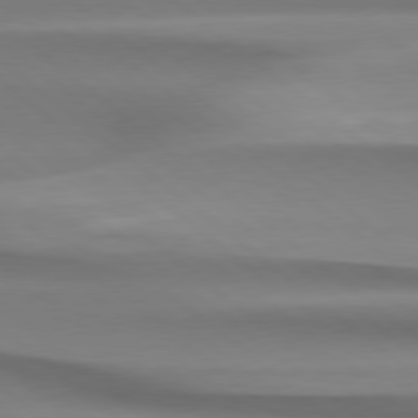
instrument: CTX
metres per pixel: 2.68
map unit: Hpe
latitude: 78.8569
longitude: -133.0458
